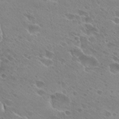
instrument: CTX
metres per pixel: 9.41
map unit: Hto
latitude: 27.7639
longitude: -39.9150
